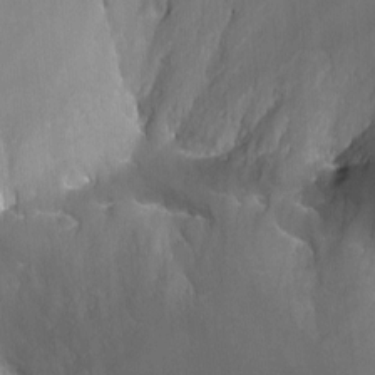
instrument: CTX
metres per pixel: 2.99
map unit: Nhu
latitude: -12.9920
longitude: -65.8395
